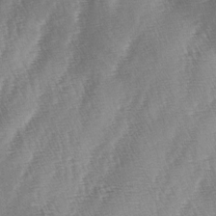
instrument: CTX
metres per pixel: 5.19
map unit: lAa
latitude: -5.1431
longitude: -129.0458
